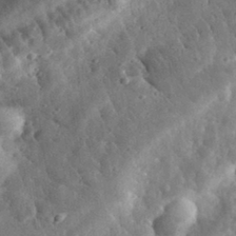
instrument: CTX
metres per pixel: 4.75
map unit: eHh
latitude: 33.2159
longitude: -78.9892
